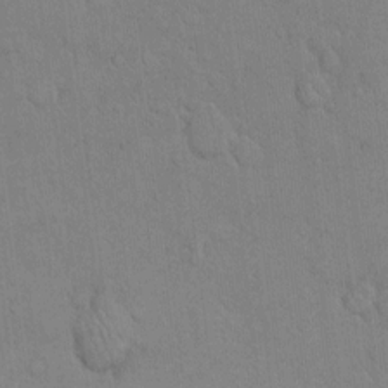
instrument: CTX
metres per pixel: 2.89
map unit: Hto
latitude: 9.0270
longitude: -61.0458
